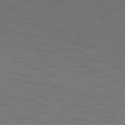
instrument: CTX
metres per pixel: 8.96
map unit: Ap
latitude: -78.1794
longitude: -73.6316
